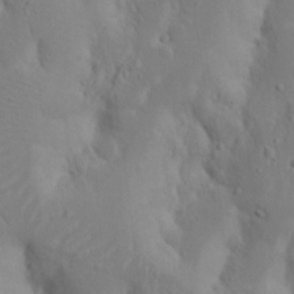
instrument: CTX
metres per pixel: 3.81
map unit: Nhu
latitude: 18.4979
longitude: -73.6316
